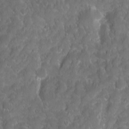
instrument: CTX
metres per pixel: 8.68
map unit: Ave
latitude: 16.0822
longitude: -133.2348
